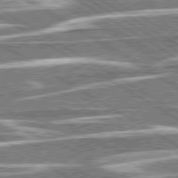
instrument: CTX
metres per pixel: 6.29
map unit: lApd
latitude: 79.7072
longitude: -96.4412
